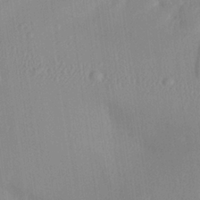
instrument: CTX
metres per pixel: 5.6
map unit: Aa
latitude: 24.8002
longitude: -136.1956
